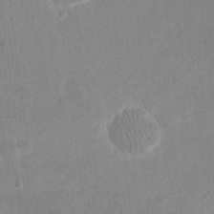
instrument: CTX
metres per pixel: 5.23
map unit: eHh
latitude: 19.7638
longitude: -70.4979
